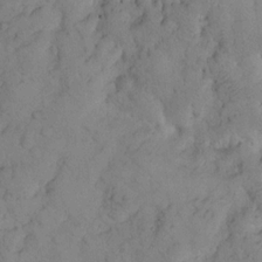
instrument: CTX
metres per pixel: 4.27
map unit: lHvf
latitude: 13.7072
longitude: 177.6911
